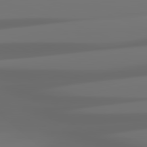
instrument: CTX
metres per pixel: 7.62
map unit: lApd
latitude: 82.2144
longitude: -146.2523
